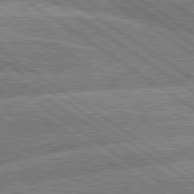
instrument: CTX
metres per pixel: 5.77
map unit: lApd
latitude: 79.8773
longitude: -157.1403
